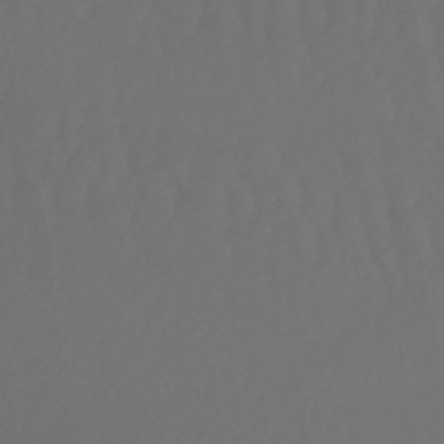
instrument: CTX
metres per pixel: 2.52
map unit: eHb
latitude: -50.9353
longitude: 76.7085
